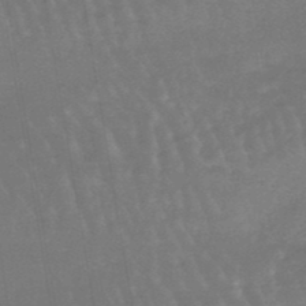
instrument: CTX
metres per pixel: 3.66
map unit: lHb
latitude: -47.8044
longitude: 76.0283
